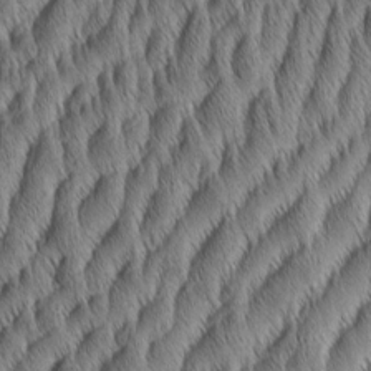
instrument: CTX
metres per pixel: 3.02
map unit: Aa
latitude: 7.0836
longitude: -130.9514
